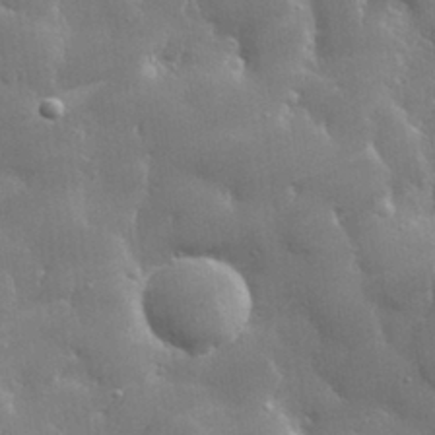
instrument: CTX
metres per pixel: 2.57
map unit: lHvf
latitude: 31.5371
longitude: -93.1403
